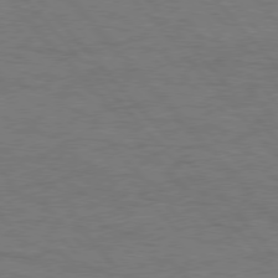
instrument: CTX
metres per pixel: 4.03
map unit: Hpe
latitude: 76.1577
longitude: -157.8016
